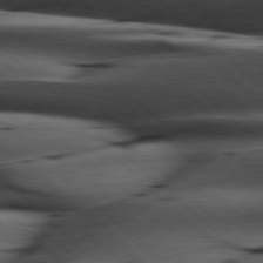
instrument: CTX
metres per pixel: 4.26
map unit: Hpe
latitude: 78.0444
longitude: -127.6883
